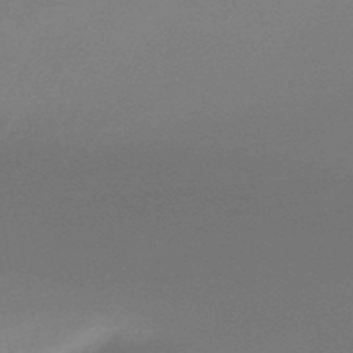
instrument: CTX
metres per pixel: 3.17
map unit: lHb
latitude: -48.7841
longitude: 66.2361
